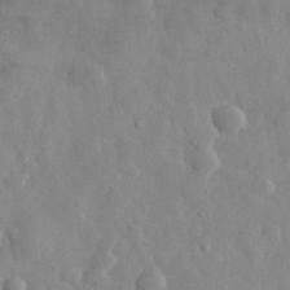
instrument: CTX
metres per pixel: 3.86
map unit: eHh
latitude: 31.8017
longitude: -72.3279
